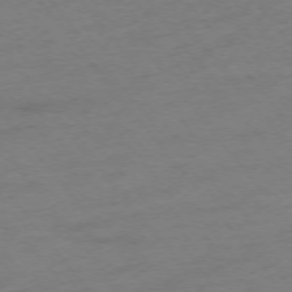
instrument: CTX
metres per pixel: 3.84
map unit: Ap
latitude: -75.3510
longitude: -72.5168
